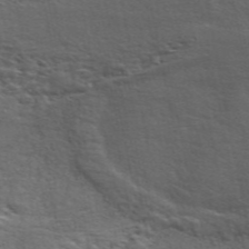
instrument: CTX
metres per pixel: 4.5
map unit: ANa
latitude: 47.9717
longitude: -76.9324
